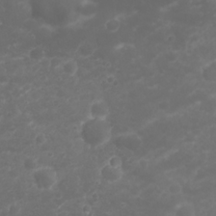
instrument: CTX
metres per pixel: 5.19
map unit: Nhu
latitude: 23.5560
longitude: -60.2711
